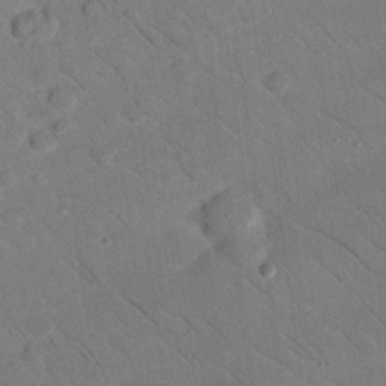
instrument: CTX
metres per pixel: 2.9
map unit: Nhu
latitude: 23.8961
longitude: -73.7450
